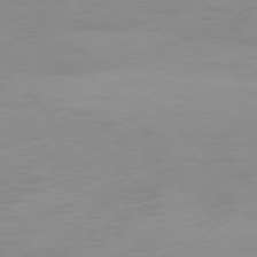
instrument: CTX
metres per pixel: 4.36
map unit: Ap
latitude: -78.2172
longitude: -67.4615
